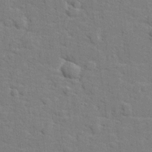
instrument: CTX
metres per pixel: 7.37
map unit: lHvf
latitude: 25.2537
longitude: 142.4817
